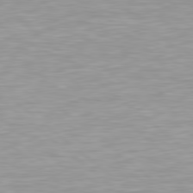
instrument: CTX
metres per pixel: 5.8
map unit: lApd
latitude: 79.0459
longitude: -176.4601
